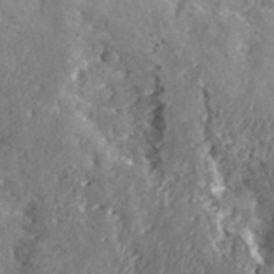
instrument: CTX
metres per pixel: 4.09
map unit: lHvf
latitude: 41.6882
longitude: -89.5560
